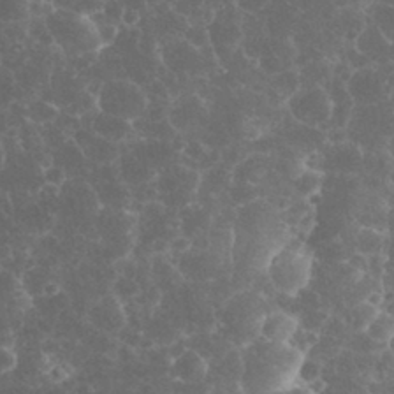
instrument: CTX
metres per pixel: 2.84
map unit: eHh
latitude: 32.3845
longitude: -63.4238
